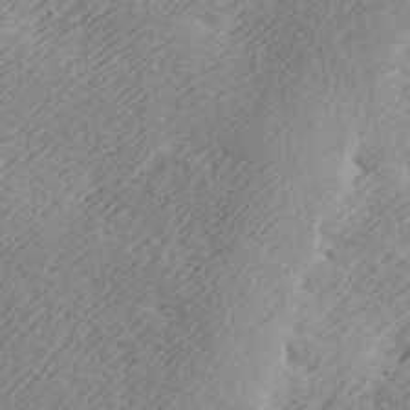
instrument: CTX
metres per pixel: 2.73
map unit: lAa
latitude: -7.5966
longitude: -123.5560
